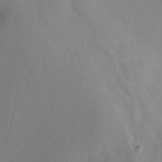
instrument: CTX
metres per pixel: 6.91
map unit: Nhu
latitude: -8.5952
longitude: -48.5357
